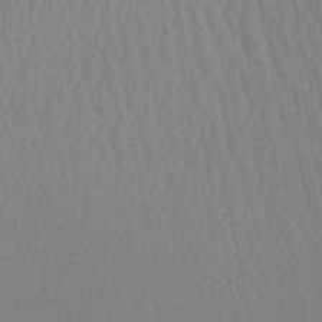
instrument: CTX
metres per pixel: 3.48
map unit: lHb
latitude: -49.7856
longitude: 68.8785
